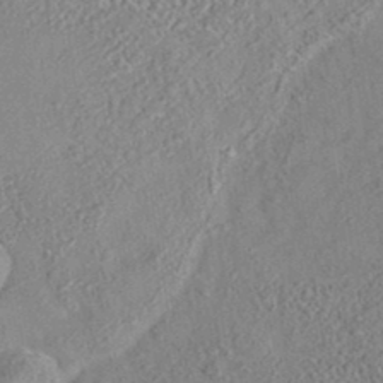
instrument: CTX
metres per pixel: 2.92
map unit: eAb
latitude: 35.2537
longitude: 108.2173
